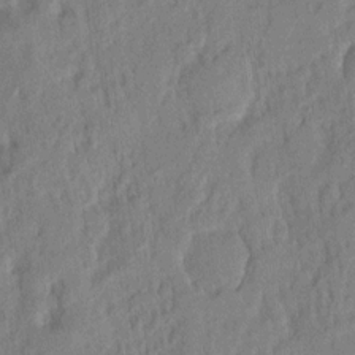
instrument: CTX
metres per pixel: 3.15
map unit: eHh
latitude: 4.8758
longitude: -77.1592
